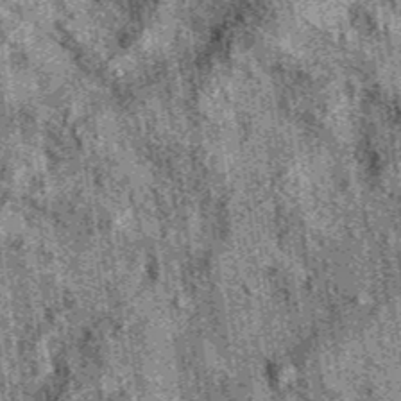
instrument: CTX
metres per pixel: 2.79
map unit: eAb
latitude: 36.4223
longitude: 107.4076
